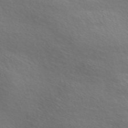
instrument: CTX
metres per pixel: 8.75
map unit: Nve
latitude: -56.3306
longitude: 52.9163
